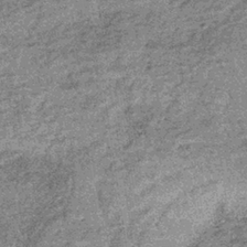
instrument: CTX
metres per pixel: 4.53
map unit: lHb
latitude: -36.5951
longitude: 66.4818
